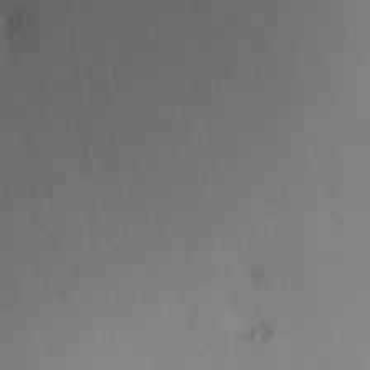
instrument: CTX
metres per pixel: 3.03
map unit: eHh
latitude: 4.7813
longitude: -69.5182
